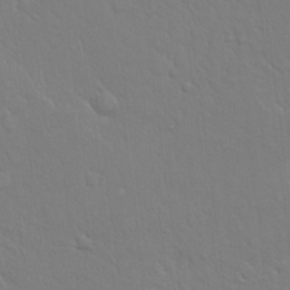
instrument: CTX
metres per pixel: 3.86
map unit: eHh
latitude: 18.0255
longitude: -62.9514
